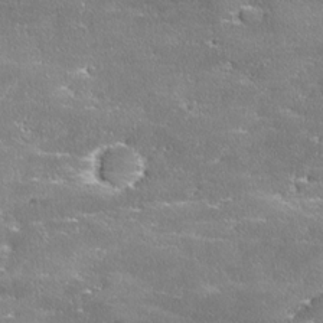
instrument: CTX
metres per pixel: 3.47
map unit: Ave
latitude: 17.4804
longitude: -136.7247
